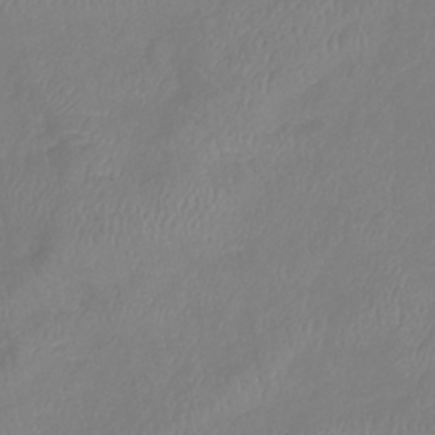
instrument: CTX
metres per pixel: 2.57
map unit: lHb
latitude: -41.0486
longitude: 75.0676
